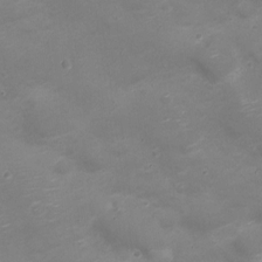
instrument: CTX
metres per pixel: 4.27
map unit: Nve
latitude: -20.5762
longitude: 104.5196
